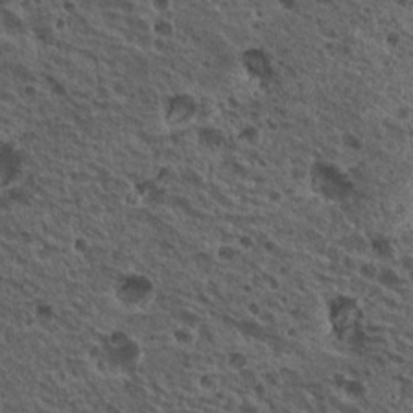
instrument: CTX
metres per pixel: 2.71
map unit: Nhu
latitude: 19.8772
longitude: -31.5183
